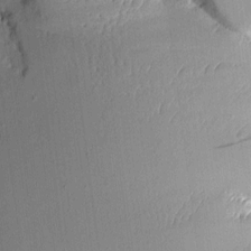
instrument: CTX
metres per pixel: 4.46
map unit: Aa
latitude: 10.2145
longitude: -127.8583
